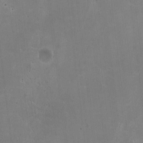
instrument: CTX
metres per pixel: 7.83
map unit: HNhu
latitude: -3.2375
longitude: -3.2726
